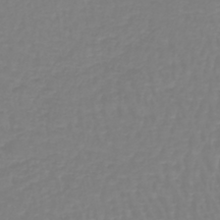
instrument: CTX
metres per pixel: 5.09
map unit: lHb
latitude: -41.9745
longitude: 60.2739
